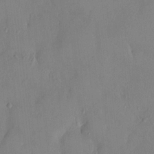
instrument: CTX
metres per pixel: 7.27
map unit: HNhu
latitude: 6.1200
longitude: 0.1417
